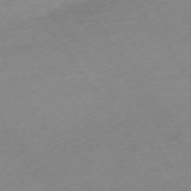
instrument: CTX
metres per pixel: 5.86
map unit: Ap
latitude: -74.3685
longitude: -73.1593
